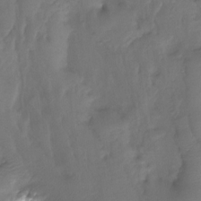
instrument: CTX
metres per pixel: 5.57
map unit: Htu
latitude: -14.3873
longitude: -45.8016
